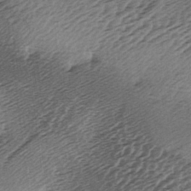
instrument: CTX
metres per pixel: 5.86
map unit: lAa
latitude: -3.3887
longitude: -126.4979
